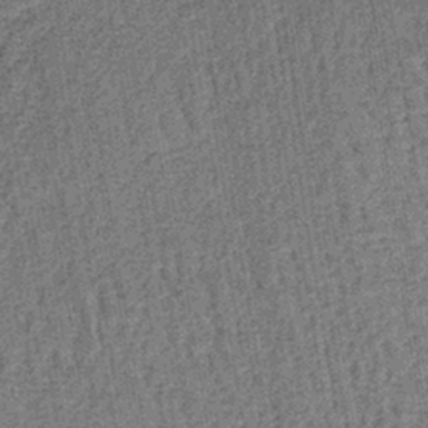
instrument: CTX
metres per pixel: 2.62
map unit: lHb
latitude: -39.4644
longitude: 60.6330
